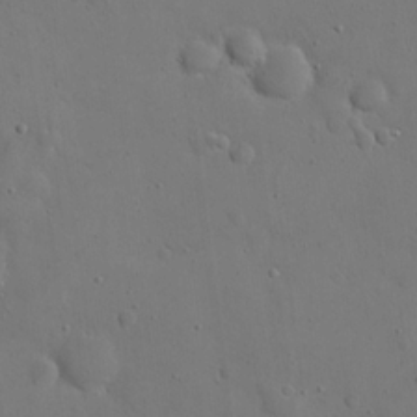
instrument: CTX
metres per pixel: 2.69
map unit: eHh
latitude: 21.5371
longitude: -62.8758
